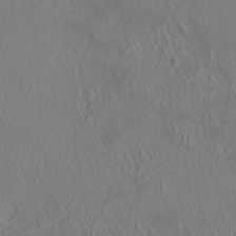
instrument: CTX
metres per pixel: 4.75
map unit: HNhu
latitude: 5.4993
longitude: 13.4832
